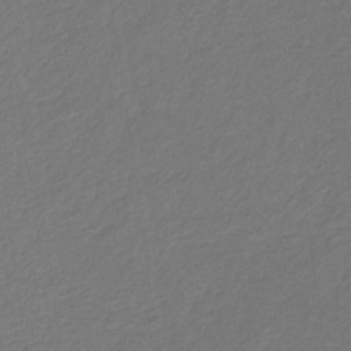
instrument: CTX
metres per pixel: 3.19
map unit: eHb
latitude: -30.6140
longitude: 68.4062
